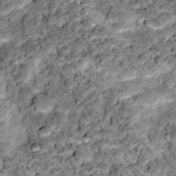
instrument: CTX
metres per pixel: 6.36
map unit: Hto
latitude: 14.9892
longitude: -35.8016
